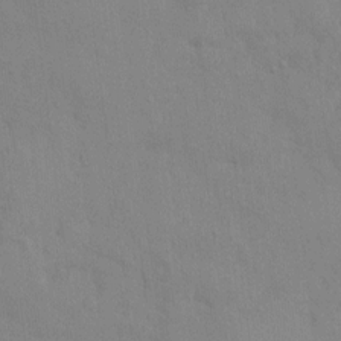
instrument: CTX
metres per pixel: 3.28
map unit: HNhu
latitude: 6.3845
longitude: -3.2159
